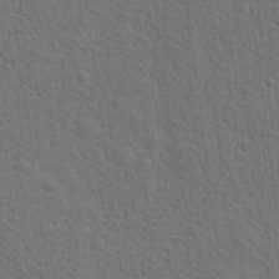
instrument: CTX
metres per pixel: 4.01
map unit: Hto
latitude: 17.5749
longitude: -41.2159
